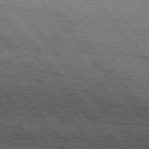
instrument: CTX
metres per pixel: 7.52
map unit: Hpe
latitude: 75.2915
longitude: -144.3845
